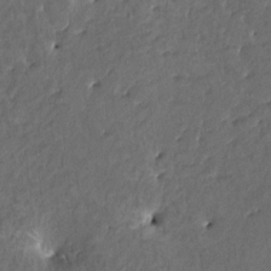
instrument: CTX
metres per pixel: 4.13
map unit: HNhu
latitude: 4.0633
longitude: 6.8219
